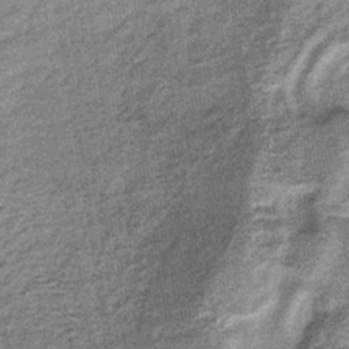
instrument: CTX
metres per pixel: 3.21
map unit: lHb
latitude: -36.7463
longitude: 65.6533
